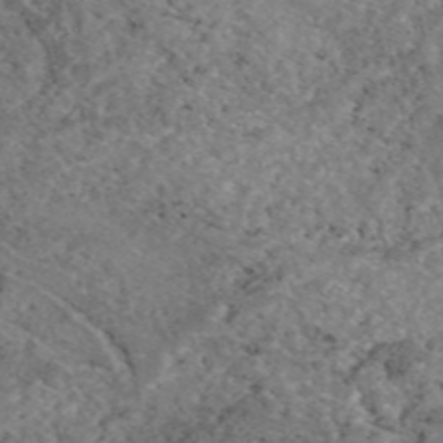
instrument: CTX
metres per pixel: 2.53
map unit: eAb
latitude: 47.7072
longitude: 113.6722
